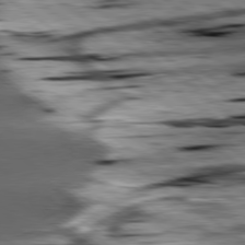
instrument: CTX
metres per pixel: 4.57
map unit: lApd
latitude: 79.2915
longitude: -48.9514
